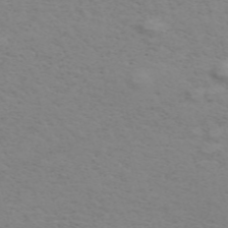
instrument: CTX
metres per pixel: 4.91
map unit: ANa
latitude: 51.1214
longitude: -70.6301
